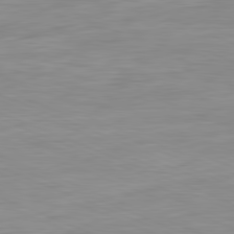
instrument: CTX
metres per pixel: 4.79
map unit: Ap
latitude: -81.8989
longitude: -75.6316
